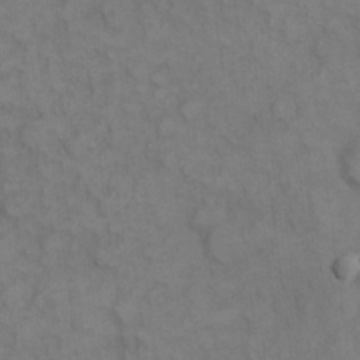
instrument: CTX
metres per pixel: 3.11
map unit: eHh
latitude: 9.0459
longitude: -63.0081
